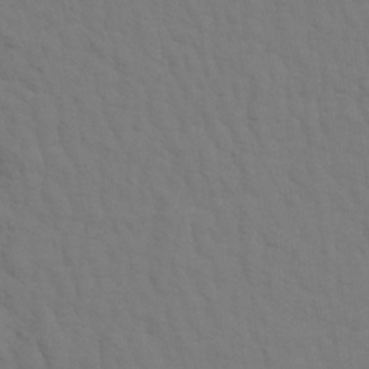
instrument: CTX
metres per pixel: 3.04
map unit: Aa
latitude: 19.4993
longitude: -142.9703
